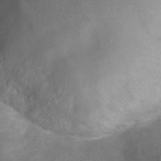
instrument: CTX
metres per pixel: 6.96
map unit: Nhu
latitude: 24.8569
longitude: -53.3482
